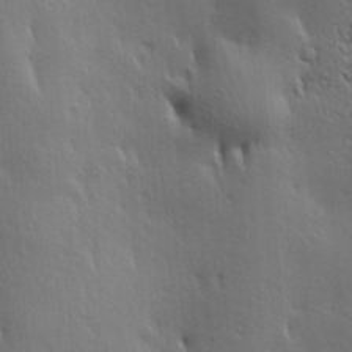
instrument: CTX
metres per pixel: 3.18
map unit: Hve
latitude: 23.6505
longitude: -97.0269
